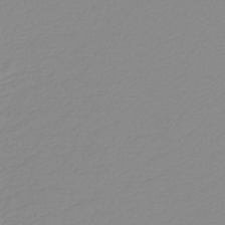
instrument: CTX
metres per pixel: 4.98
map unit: HNb
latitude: -45.4454
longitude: 54.7652
